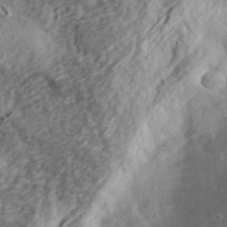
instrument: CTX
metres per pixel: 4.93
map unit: eHh
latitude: 37.2159
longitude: -79.7261
